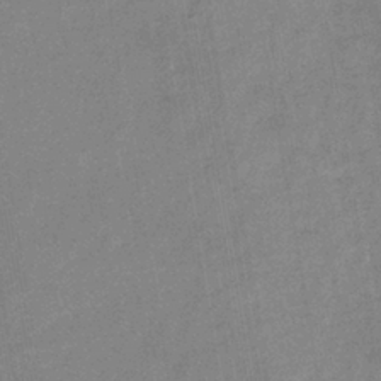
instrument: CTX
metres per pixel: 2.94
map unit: eHb
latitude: -35.0108
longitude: 74.6141
